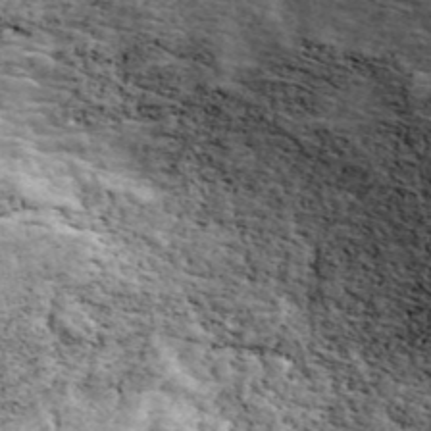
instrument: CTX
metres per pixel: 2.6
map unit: ANa
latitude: 44.2333
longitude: 45.5777
